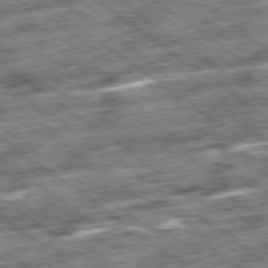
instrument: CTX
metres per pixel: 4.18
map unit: Ap
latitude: -79.6533
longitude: -51.0647
